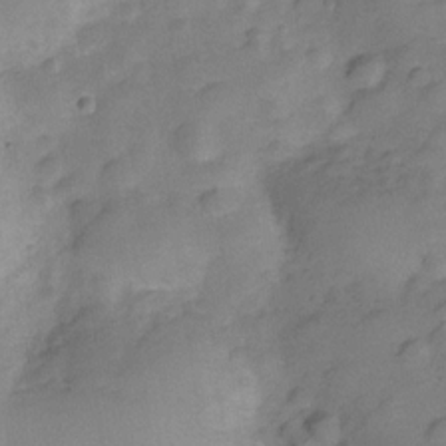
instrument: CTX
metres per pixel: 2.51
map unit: Hve
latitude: -28.6330
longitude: 92.6141
